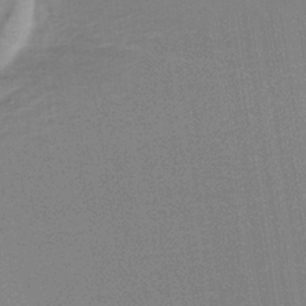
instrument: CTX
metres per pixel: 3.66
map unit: HNb
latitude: -35.5966
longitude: 59.8422
